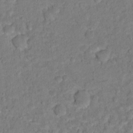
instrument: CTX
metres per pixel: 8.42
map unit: Hto
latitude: 12.7058
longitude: -37.4427
